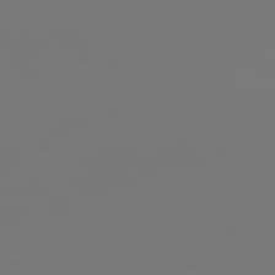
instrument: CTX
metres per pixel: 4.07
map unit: Hpe
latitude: 76.8380
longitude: -165.8205
